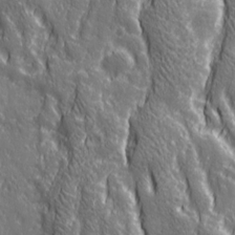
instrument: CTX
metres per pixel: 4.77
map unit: Ave
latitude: 22.8758
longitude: -133.1403
